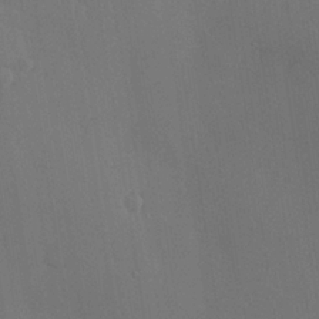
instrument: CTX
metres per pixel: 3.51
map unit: Nve
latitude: -7.8422
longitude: 174.2550
